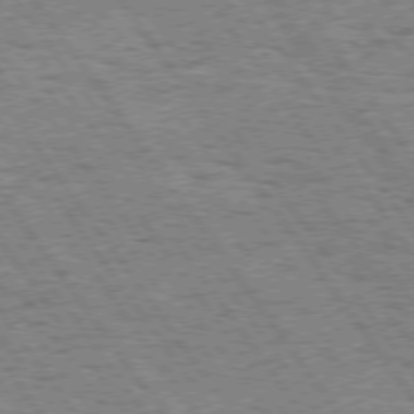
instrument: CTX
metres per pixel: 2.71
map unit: Hpe
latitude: 74.1767
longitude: -139.1970
